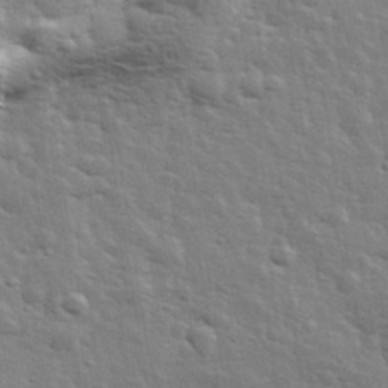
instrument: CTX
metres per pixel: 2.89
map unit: lHvf
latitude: 34.4979
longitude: -81.7639
